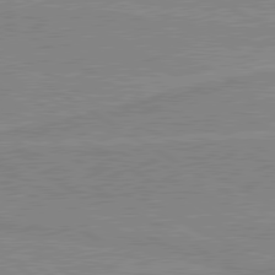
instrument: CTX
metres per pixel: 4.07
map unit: lApd
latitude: 80.1200
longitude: 169.4832
